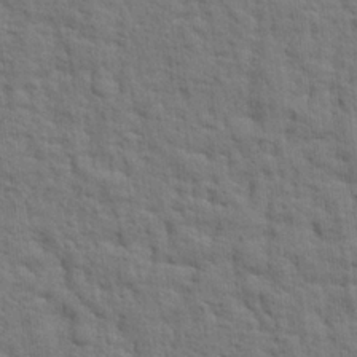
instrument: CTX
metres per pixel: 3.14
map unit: eHh
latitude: 25.3859
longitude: -79.3293
